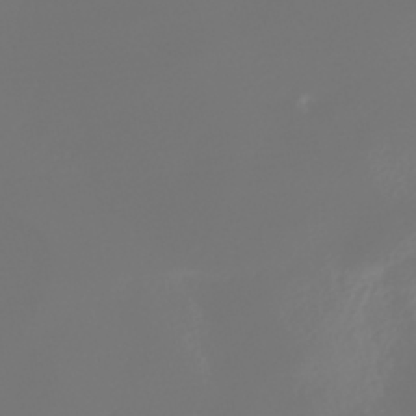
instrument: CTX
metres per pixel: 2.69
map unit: HNhu
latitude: -40.6140
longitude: 100.6329
